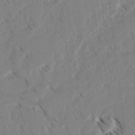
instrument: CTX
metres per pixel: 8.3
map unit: lAvf
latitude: 3.1781
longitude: -105.2159
